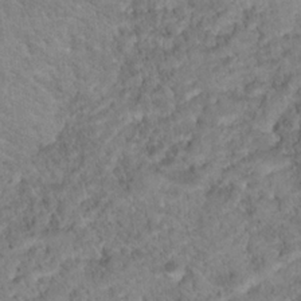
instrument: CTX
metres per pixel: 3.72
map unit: Hto
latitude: 18.5734
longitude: -37.4616
